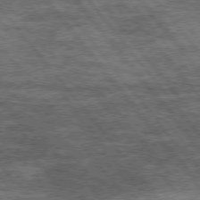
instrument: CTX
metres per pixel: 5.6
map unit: Hpe
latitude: 75.1214
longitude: -144.1200
